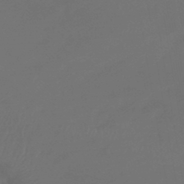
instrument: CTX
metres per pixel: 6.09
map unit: lHb
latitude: -43.8233
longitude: 75.6533
